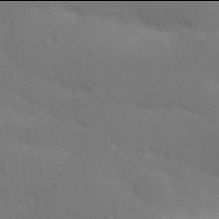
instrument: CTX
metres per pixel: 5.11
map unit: Nhu
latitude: 21.9906
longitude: -73.6127
